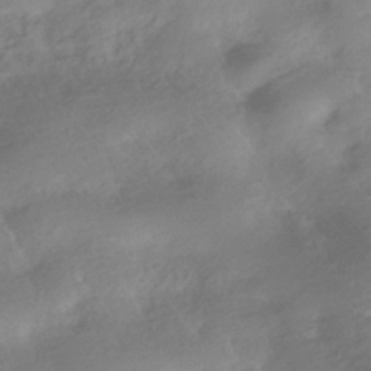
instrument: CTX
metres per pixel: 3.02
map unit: HNhu
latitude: -41.0108
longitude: 91.9367
